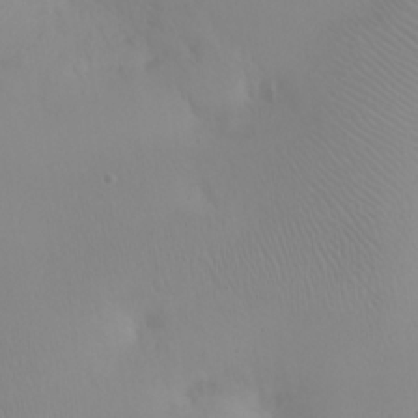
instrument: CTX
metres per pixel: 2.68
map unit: eHh
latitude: 24.9702
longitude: -64.1578
